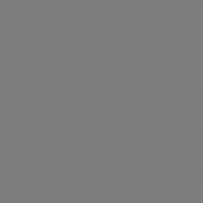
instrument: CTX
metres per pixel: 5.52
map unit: Hpe
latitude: 76.2711
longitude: -136.8002
